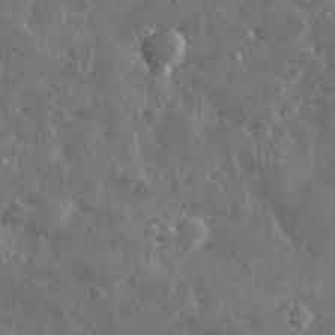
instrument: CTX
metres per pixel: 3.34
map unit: lHvf
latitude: 32.2334
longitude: -88.9514
